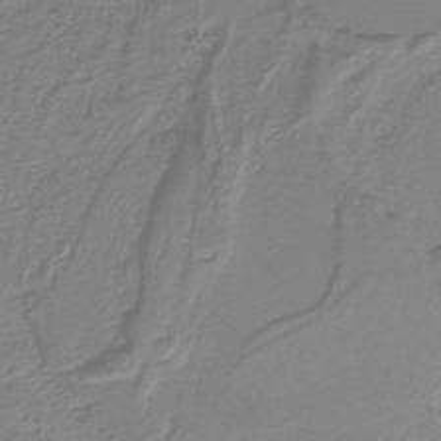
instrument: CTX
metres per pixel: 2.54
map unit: lHb
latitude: -40.4251
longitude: 51.6911
